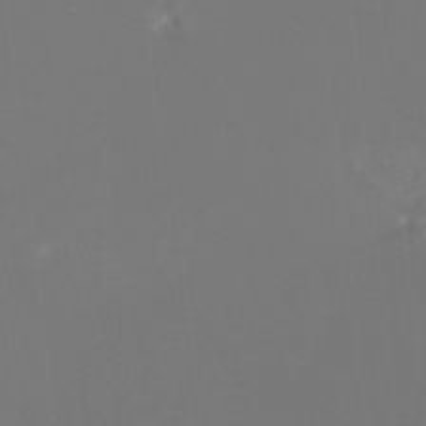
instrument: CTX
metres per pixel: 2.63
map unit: Nhu
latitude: -15.8990
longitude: -56.6868
